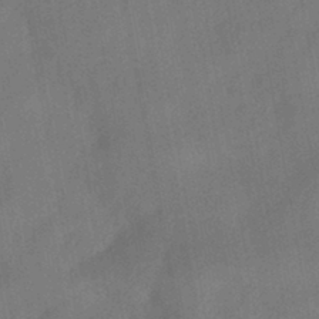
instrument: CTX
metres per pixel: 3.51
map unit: HNhu
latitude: -42.7841
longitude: 91.7856
